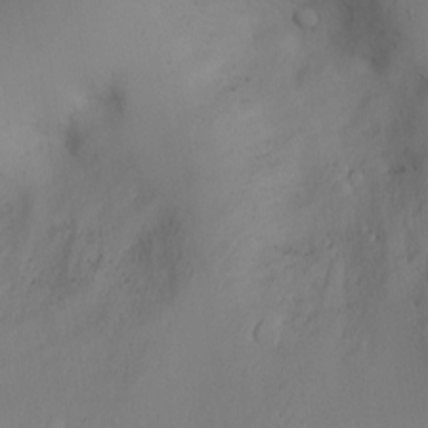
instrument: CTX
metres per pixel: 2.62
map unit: Ht
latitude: -7.3698
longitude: -23.8394
